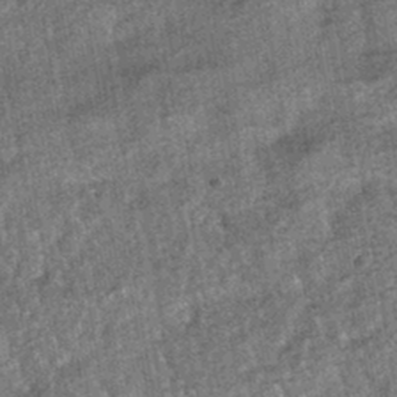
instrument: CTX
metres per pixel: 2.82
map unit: HNhu
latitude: -43.0675
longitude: 98.4251
